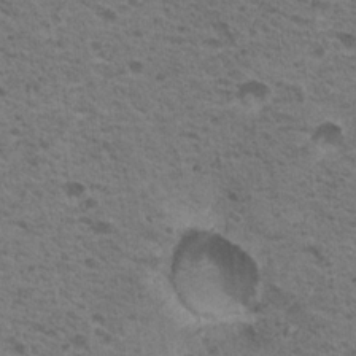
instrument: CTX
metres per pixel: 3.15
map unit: Nhu
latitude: 19.3859
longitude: -31.5560
